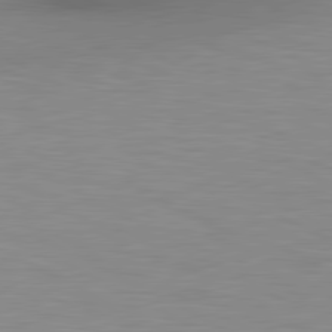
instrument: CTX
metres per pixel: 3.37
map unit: lApd
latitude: 80.4223
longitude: 131.8611
